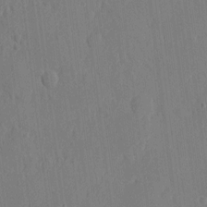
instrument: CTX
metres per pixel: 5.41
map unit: eHh
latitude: 6.0822
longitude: -73.0837
